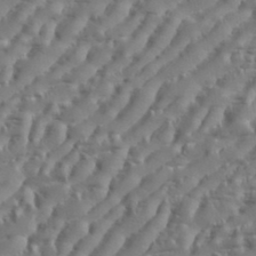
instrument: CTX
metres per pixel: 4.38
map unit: eHh
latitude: 36.3279
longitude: -134.0822
